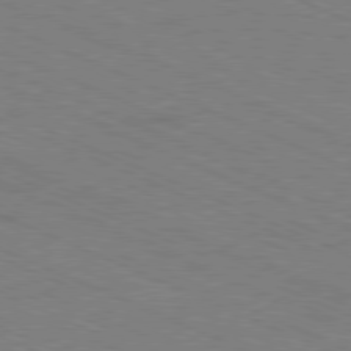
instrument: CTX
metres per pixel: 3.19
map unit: Ap
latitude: -80.8597
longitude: -74.6868
